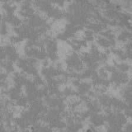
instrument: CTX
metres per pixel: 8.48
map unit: HNhu
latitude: 2.9891
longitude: -4.3845
